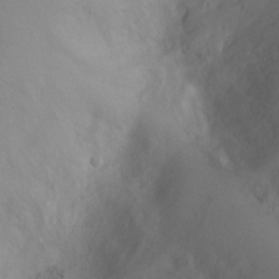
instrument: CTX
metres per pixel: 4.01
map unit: Ht
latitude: -7.2376
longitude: -23.5182
